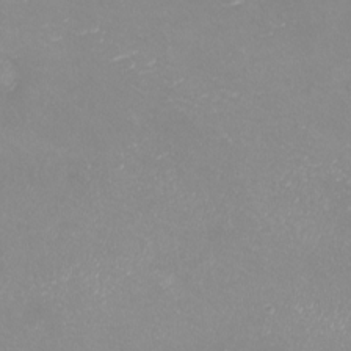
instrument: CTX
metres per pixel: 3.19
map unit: eHh
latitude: -7.1998
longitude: -77.8583
